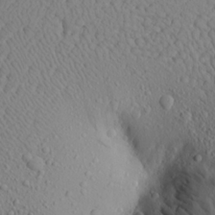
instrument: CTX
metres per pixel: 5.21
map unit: Aa
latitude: 22.9703
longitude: -144.0444
